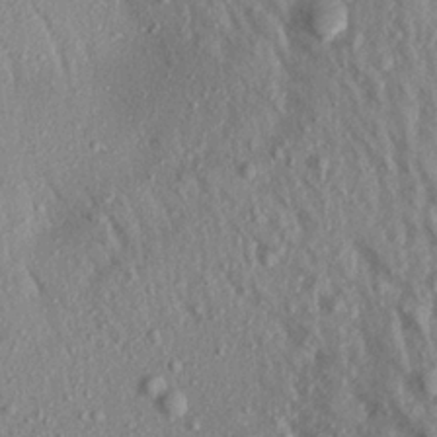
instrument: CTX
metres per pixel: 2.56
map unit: Aa
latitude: 19.1781
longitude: -147.4049
